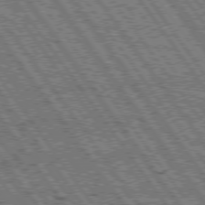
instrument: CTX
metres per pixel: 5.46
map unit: Hpe
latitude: 75.1214
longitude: -153.9717
